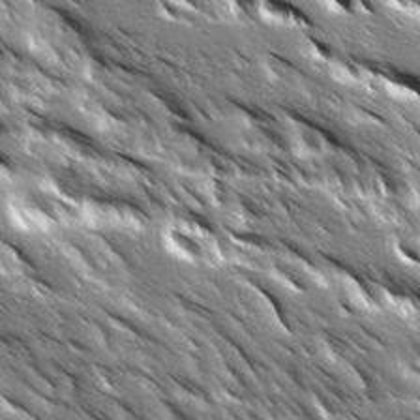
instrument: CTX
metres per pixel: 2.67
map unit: Ave
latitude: 19.7260
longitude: -135.6883
